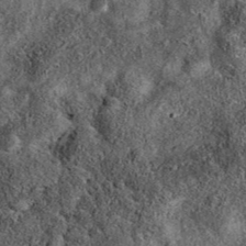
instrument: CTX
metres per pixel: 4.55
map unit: eAb
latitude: 38.2522
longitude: 106.9730
